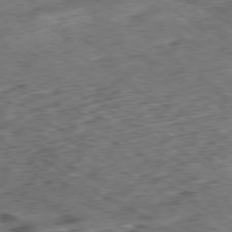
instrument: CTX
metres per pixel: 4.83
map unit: Hpe
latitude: -80.3684
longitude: 23.1053
